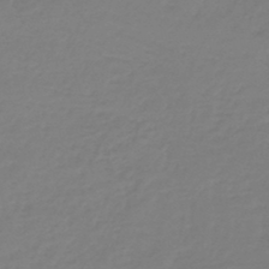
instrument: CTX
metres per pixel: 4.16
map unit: lHb
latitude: -45.5210
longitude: 59.2564
